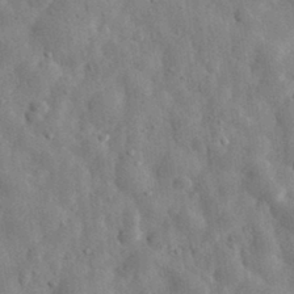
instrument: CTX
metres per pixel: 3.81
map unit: eHh
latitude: 32.0822
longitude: -72.7813
